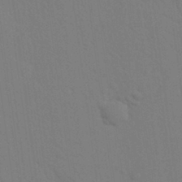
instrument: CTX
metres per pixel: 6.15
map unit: Nhu
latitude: 22.5546
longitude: -74.0255
